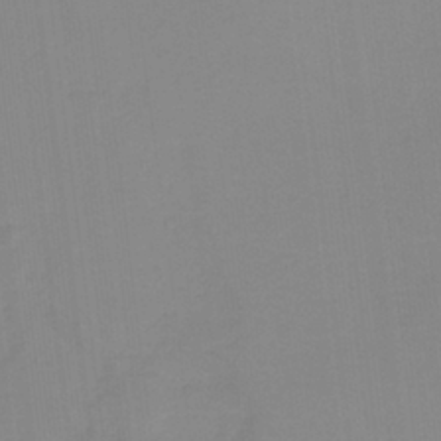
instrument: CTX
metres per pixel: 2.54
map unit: HNb
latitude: -33.7856
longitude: 58.0660
